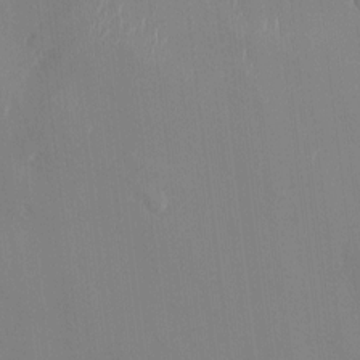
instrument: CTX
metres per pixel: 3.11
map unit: HNhu
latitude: -1.2754
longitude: -7.1025
